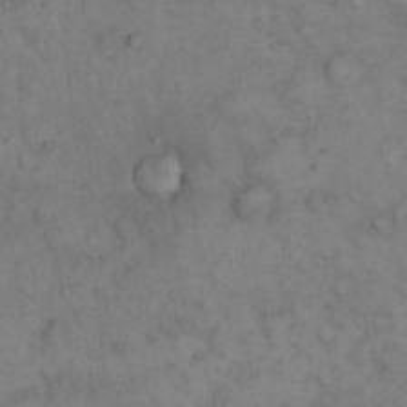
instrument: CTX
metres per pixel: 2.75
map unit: eHh
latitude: 17.0458
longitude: -63.6316
